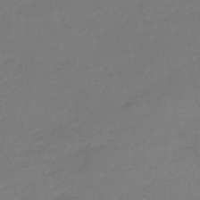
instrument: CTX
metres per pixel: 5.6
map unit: HNb
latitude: -45.6155
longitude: -35.7449
